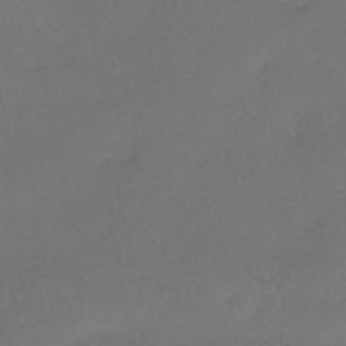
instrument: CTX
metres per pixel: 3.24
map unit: HNhu
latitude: -41.6911
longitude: 92.5385
